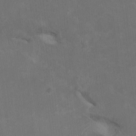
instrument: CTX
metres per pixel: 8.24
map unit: HNhu
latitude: 1.5749
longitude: -5.0080
